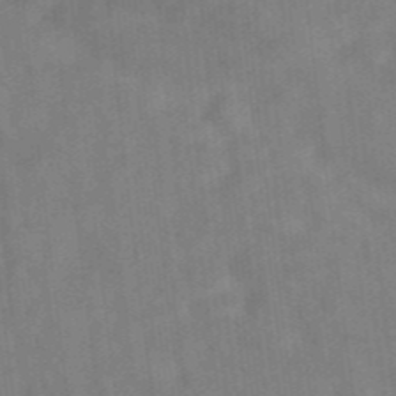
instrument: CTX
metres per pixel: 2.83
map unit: eAb
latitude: 34.7435
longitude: 109.6344
